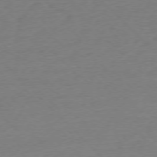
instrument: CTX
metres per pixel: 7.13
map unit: Ap
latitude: -77.0675
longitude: -92.4412
